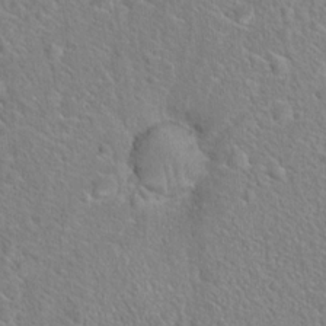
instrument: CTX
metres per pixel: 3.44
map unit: Hto
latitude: 19.4615
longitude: -44.4412
